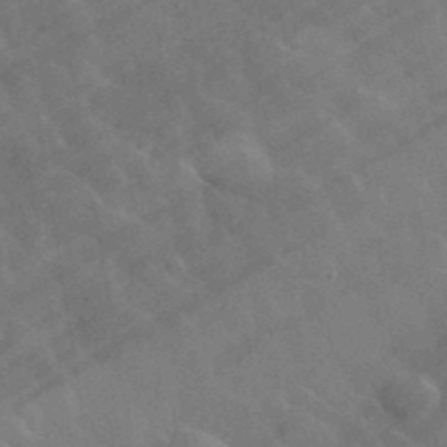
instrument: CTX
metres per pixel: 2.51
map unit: lHvf
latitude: 36.9514
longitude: -90.7435
